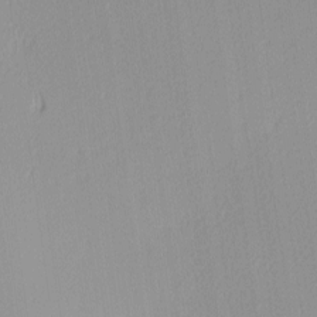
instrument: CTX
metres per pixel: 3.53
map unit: Ave
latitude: 3.0080
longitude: -114.6490
